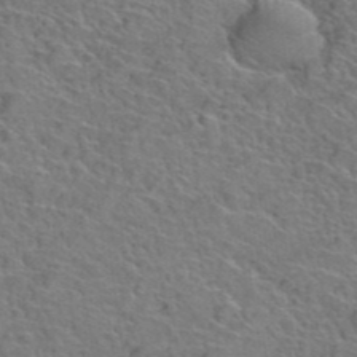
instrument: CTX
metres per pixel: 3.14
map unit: Hto
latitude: 38.3278
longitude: -43.9339
